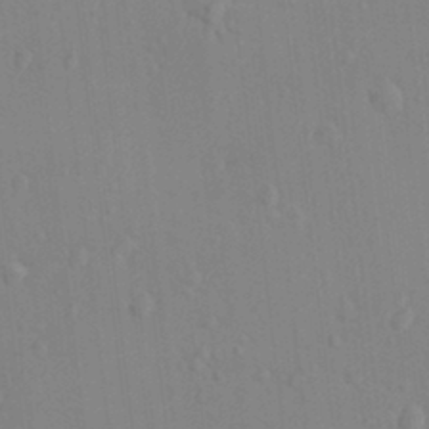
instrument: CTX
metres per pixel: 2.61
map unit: HNhu
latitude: 5.8961
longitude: 1.9179
